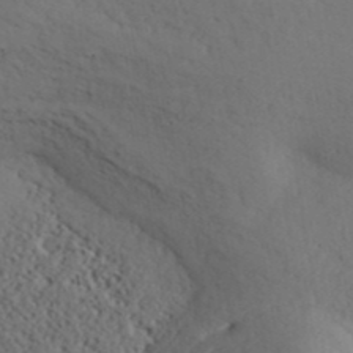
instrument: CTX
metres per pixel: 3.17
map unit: ANa
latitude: 41.1214
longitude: 52.8785
